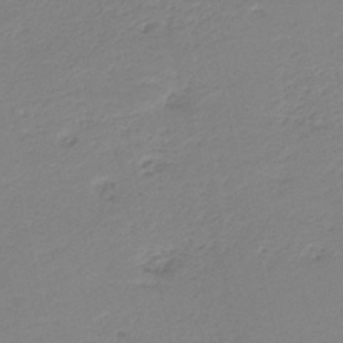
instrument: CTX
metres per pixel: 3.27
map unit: HNb
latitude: -40.7652
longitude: 50.2173
